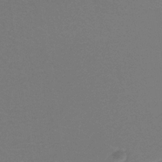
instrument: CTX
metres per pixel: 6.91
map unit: HNb
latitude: -38.0283
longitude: 54.9731
